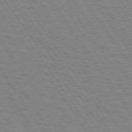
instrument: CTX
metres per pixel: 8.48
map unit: Hpe
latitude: 74.4412
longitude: -136.9325
